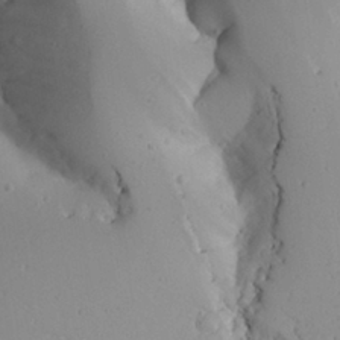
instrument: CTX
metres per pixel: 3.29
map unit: Aa
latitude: 27.4993
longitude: -128.5735
